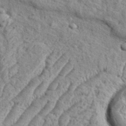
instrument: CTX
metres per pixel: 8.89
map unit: eHh
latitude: 37.6694
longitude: -137.1215
